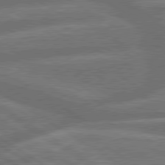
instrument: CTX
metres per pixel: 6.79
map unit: lApd
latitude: 79.7261
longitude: -165.6127
